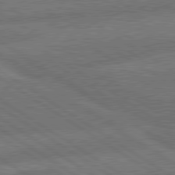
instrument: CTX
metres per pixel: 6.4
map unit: lApd
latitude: 79.9717
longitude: -161.8394
